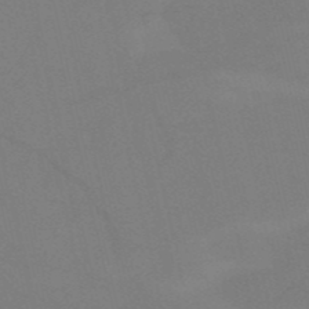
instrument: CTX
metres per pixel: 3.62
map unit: HNb
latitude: -52.9919
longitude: -46.1767
